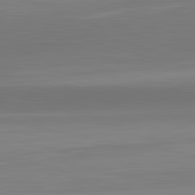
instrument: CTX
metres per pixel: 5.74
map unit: lApd
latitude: 83.4237
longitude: -132.8947
